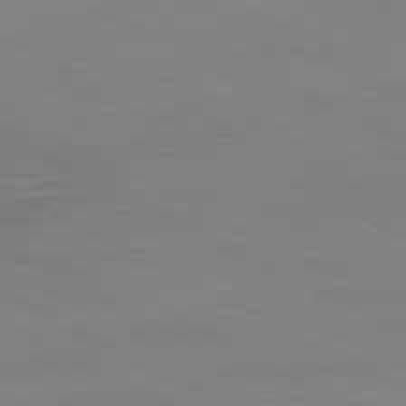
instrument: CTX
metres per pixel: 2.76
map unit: Ap
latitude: -80.9542
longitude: -92.8191
